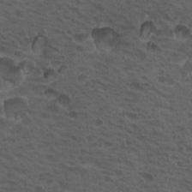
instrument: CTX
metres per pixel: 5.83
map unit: Hto
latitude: 19.3103
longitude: -32.2523
